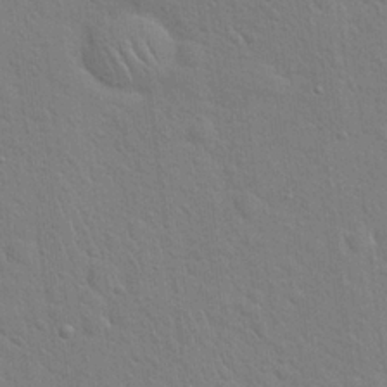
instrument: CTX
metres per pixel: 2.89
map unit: Hto
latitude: 20.9703
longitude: -51.9717
